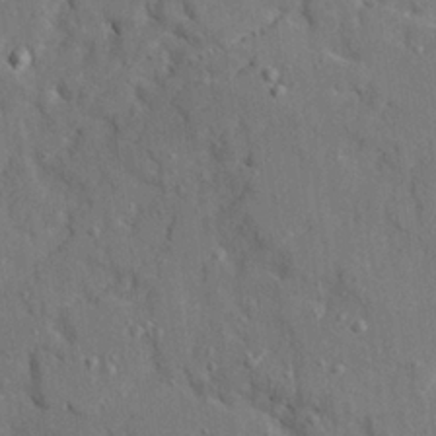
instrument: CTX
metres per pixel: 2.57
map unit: Ave
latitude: 22.6112
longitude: -130.7058
